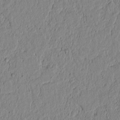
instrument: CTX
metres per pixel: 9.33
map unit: lAvf
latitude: 6.1578
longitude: 165.1998
